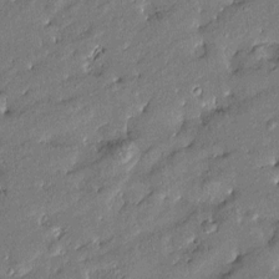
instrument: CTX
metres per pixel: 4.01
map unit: Htu
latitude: -8.2550
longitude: 176.9731
